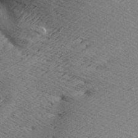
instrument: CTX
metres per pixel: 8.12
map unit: Aa
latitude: 7.6694
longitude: -141.0836
